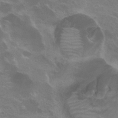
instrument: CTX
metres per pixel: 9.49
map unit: Hto
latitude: 24.3467
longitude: -38.3278
